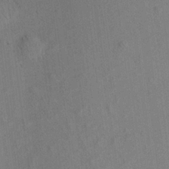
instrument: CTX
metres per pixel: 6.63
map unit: Aa
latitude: 21.1970
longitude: -140.9135
